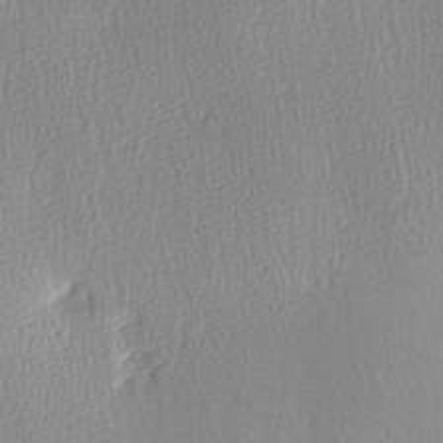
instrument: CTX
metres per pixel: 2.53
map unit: Ave
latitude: 3.3670
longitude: -111.9717
